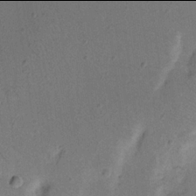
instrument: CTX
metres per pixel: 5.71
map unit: Nhu
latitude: 17.9906
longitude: -74.4034
